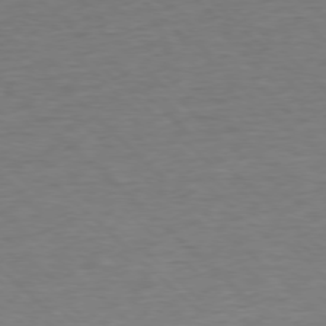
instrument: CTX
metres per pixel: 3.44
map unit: Ap
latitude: -77.3888
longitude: -94.0255
